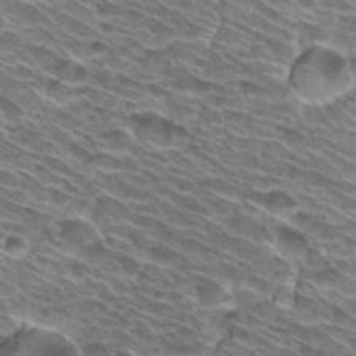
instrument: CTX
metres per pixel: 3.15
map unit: Hto
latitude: 30.4034
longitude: -42.6868
